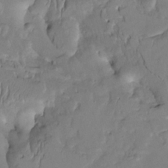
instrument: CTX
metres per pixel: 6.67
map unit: Htu
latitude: -2.5384
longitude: 149.9745
